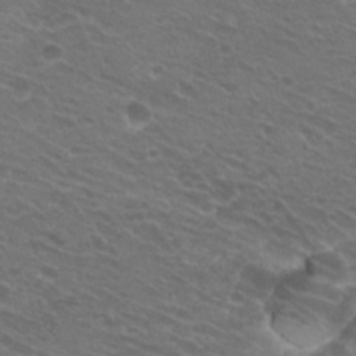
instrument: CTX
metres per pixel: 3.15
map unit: Hto
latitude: 24.6679
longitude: -30.2712
